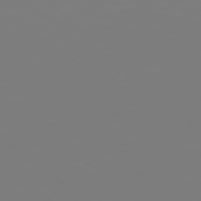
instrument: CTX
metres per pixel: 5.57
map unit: Hpe
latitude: 78.8758
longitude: -174.4979
